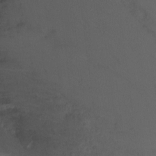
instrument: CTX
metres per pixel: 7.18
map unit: Nhu
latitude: -8.0850
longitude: -42.4790
